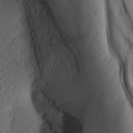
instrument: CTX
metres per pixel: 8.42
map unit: lAa
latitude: -6.8030
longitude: -126.5357
